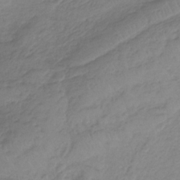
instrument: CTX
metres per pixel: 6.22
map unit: HNb
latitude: -32.9353
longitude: 63.8422
